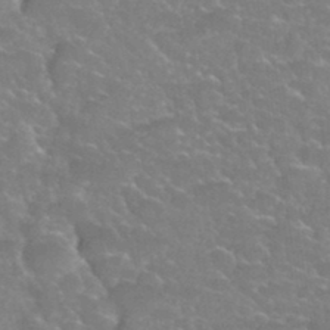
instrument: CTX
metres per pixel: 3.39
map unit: Hto
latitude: 34.4034
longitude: -49.7450
